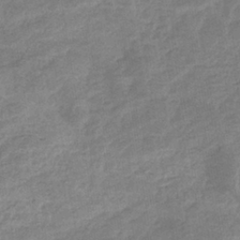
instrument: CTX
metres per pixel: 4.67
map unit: eHb
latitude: -35.6533
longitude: 77.7478
